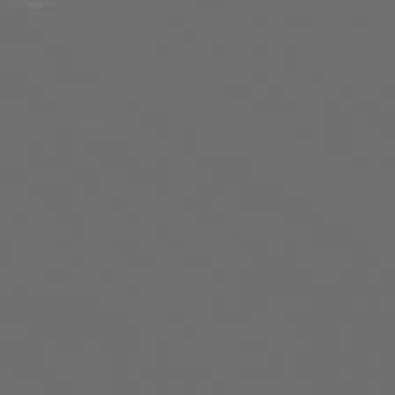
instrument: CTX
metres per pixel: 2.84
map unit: Ap
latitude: -79.0675
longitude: -103.1214
